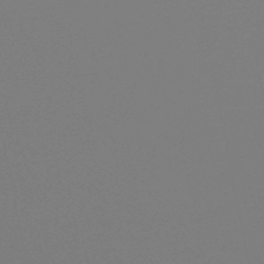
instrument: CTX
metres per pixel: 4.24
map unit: eHb
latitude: -50.5196
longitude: 73.2943
